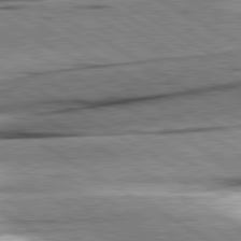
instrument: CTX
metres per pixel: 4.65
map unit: lApd
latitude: 80.3656
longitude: -156.3278
